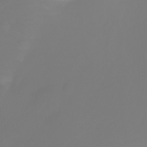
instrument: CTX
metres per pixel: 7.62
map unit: Ht
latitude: -3.1998
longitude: -61.2915
